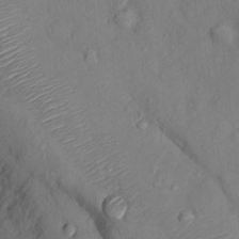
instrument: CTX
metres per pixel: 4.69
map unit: Nhu
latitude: 13.3104
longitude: -29.5182
